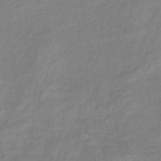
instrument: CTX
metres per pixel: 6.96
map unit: eHb
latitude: -40.2172
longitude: 80.3118
